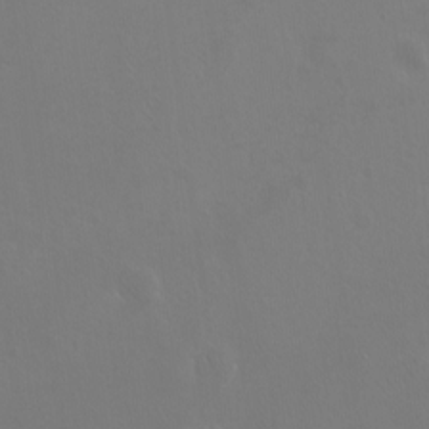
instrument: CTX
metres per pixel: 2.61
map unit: Ht
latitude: -9.2187
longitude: -45.6694
